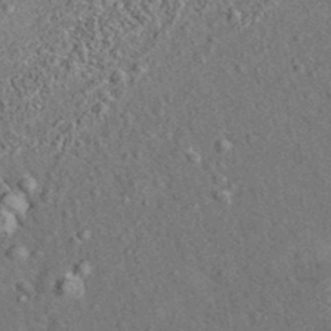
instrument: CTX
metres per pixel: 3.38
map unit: eAb
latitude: 35.5749
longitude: 113.5399
